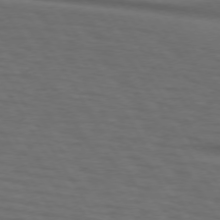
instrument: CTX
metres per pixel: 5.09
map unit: lApd
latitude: 73.0837
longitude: -74.0633
